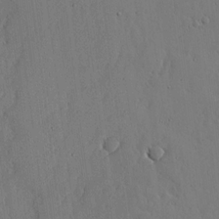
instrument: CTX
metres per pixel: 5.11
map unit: lHvf
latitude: 18.0633
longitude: -114.4601
